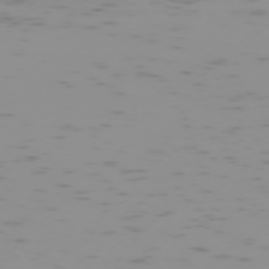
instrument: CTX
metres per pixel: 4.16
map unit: Hpe
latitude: -73.7100
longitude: 7.5399
